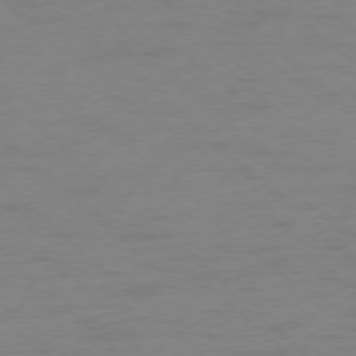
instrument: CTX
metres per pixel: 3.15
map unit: Ap
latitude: -76.9353
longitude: -76.9136
